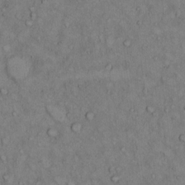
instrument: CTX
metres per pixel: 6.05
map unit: Hto
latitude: 8.9892
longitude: -59.5749
